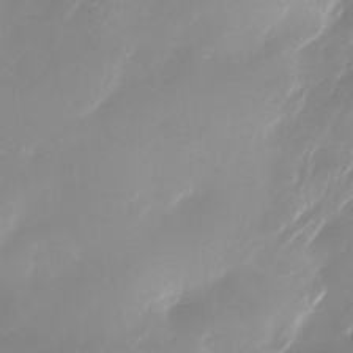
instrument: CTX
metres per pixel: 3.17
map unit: Nhu
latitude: -23.3132
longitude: -71.8016
